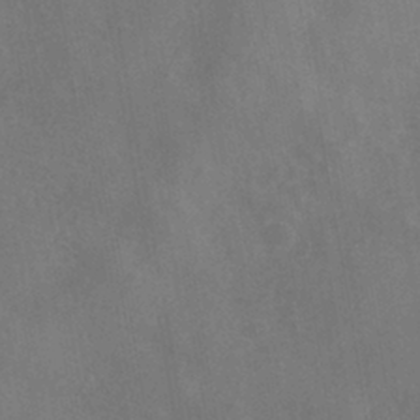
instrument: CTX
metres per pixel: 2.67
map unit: ANa
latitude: -38.7652
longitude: 96.1984
